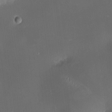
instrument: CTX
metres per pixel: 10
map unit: HNhu
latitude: 10.4034
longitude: 9.6344
